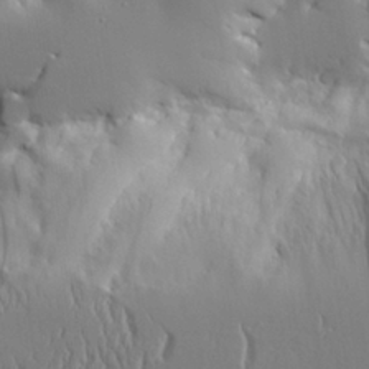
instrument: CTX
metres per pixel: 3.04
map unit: Aa
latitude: 25.4237
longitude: -129.9906
